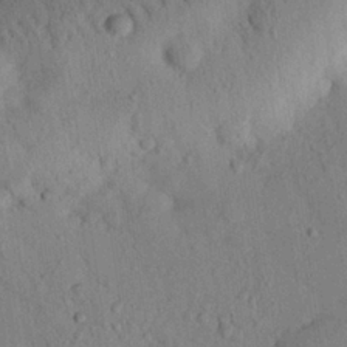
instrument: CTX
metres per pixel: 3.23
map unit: eHh
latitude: 24.9702
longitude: -80.1011
